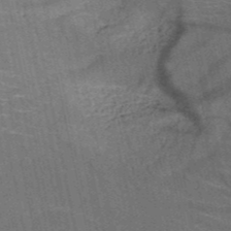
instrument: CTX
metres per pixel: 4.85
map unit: HNb
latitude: -51.3699
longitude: -44.0255
